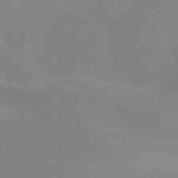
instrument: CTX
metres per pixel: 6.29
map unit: Nve
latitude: -59.4265
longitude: 60.1606
